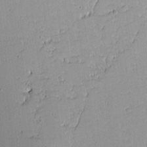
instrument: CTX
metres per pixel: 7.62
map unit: lAvf
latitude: 15.8773
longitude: -127.3671
